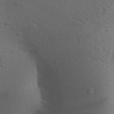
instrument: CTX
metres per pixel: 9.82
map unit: Aa
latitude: 29.6883
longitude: -146.3657
